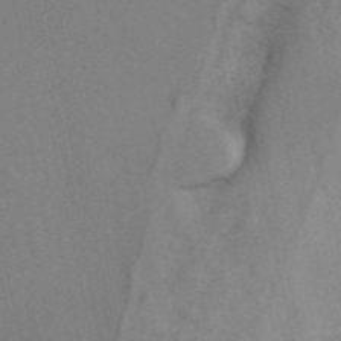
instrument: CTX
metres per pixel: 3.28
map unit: ANa
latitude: 45.4993
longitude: 25.7477
